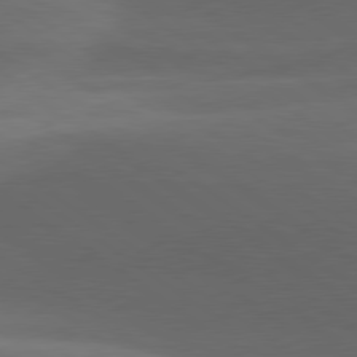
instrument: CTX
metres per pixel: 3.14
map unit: lApd
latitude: 79.4238
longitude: -49.3860
